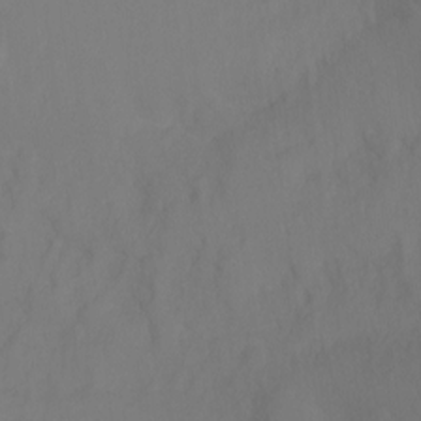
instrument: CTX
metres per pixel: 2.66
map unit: Ht
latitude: -11.4266
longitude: -34.5545
